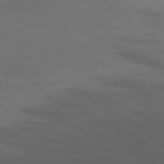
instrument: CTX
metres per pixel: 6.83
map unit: Ap
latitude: -77.8800
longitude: -63.6883
